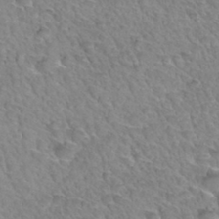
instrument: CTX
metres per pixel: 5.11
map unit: Hto
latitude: 34.8947
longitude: -46.4412
